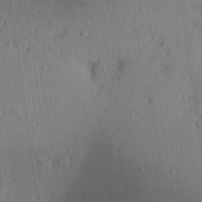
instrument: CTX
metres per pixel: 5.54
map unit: Aa
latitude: 29.0647
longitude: -146.8191
